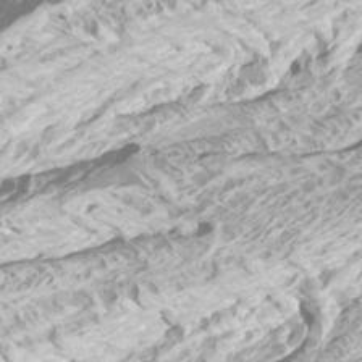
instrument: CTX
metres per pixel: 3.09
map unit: Htu
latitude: -5.2376
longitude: -72.7058
